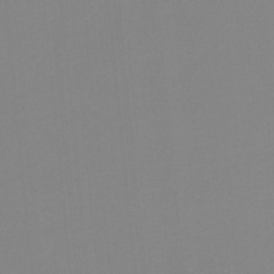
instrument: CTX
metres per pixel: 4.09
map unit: HNb
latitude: -34.6141
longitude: 57.7666
